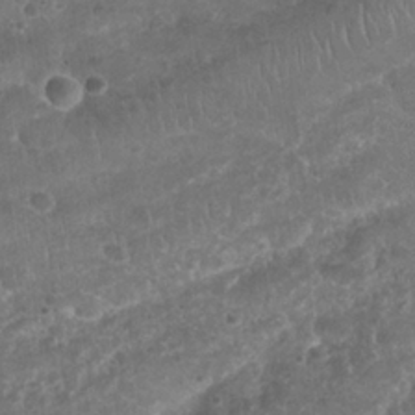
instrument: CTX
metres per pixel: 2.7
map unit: Nhu
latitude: 25.1214
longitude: -51.9150
